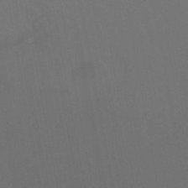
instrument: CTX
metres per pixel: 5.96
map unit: HNhu
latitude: -46.1605
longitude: 93.4643
